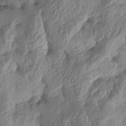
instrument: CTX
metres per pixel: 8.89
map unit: lAa
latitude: -5.2754
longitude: -130.0444
